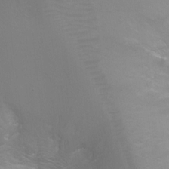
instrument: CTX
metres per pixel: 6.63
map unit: Ht
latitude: -3.0297
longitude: -25.3859
